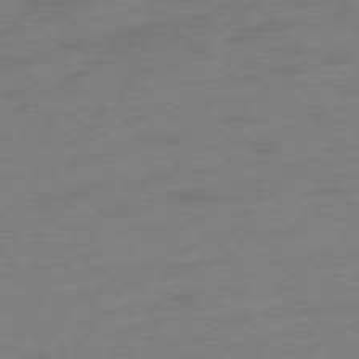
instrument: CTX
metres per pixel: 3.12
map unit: Ap
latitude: -75.0298
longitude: -73.0459
